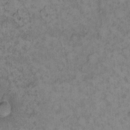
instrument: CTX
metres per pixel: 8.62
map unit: eHh
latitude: 13.6505
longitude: -63.9528
